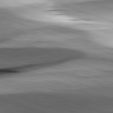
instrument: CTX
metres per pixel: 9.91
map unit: lApd
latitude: 82.1577
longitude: -151.7449
